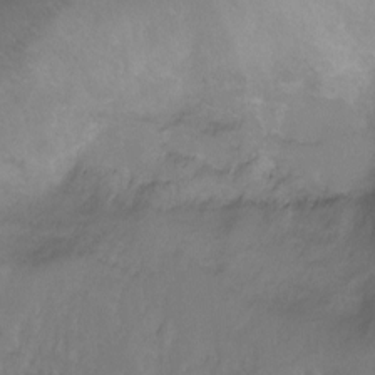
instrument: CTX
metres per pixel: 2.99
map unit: Ht
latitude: -2.1038
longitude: -33.9339
